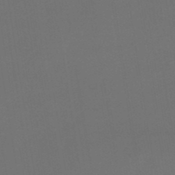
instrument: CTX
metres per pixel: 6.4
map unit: HNhu
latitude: -48.5007
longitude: 99.7855
